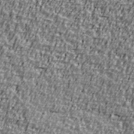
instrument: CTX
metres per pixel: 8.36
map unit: Ave
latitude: 41.0458
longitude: -112.1011
